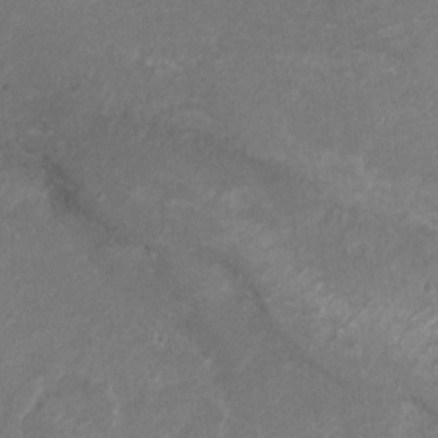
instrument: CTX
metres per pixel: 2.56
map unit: Hto
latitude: 6.0255
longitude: -35.2348
